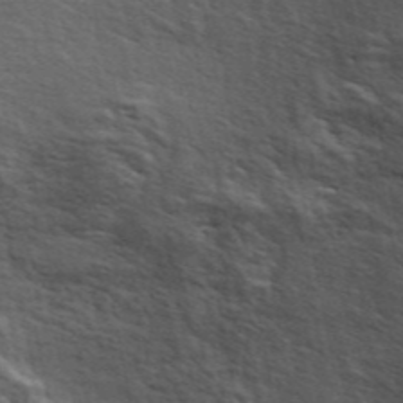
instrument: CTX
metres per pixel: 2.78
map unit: ANa
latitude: 45.3481
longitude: 30.7463
